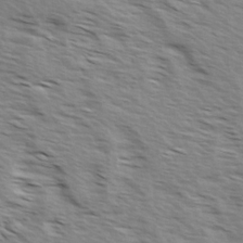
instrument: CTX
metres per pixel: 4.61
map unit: Ave
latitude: 14.8758
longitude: -102.9702
